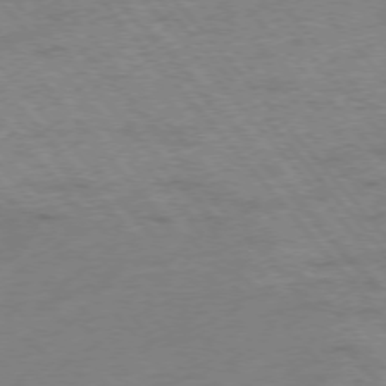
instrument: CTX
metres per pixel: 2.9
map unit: Hpe
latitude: -75.9745
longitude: -14.4979
